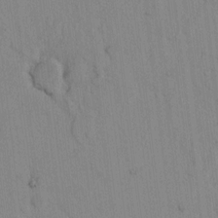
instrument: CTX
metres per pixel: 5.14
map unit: lAvf
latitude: 7.5371
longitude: 168.9352
